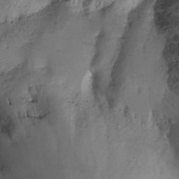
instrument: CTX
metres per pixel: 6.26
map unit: Ave
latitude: -7.8044
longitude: -119.5749
